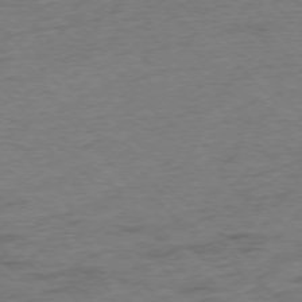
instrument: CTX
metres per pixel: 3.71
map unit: Hpe
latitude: -76.5196
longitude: -11.1970
